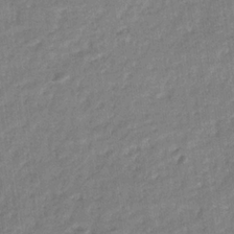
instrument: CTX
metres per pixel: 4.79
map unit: eHb
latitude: -32.1228
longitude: 74.2929
